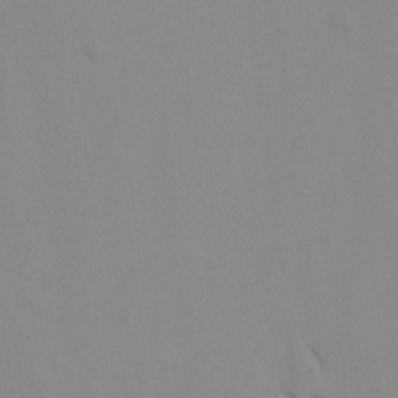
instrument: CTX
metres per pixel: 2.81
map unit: Hto
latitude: 7.8772
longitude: -34.8758
